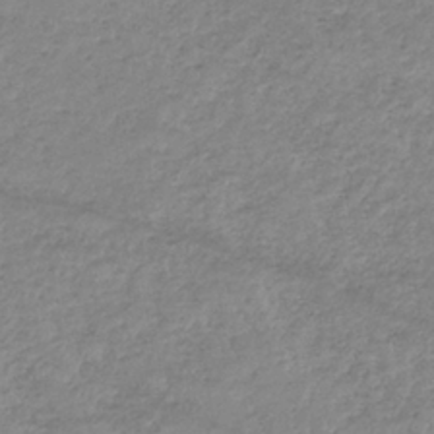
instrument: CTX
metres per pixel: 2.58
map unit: eHb
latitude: -36.3117
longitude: 74.7464
